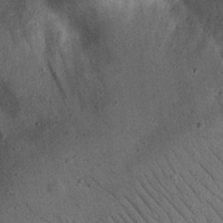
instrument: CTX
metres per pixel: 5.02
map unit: eHh
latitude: 24.0822
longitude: -68.2145
